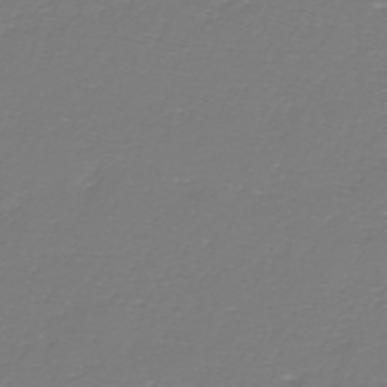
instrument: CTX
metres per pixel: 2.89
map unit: eHh
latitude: -43.0486
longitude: -33.1403
